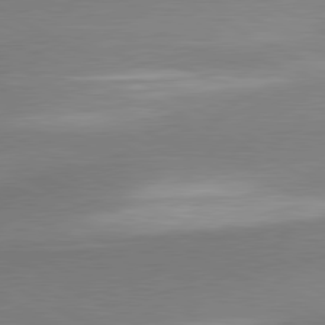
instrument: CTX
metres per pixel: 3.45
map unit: lApd
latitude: 80.4790
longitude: 167.5399
